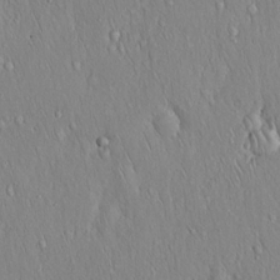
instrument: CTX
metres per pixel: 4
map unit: Hto
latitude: 16.9514
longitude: -58.2523
